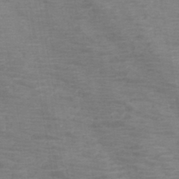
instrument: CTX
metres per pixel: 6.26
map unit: HNb
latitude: -45.7289
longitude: -46.9136
